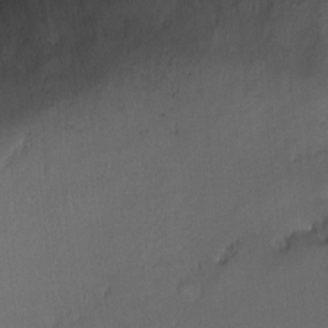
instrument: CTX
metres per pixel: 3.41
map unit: Ht
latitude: 0.2522
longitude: -37.6316
